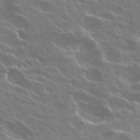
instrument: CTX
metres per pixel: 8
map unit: Hto
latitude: 27.5371
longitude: -41.1403
